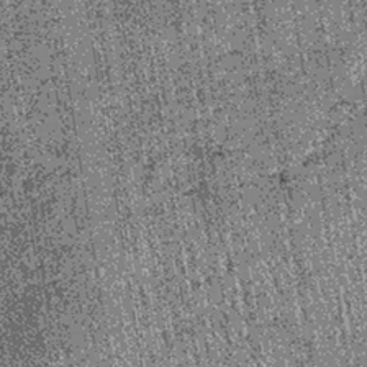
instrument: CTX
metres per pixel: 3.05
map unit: lHb
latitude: -39.2754
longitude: 67.5022
